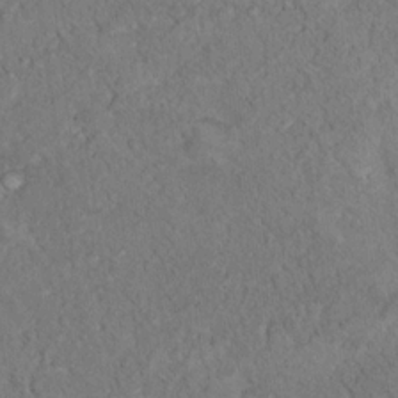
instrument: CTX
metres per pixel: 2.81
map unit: Hto
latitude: 16.8380
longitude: -37.8017
